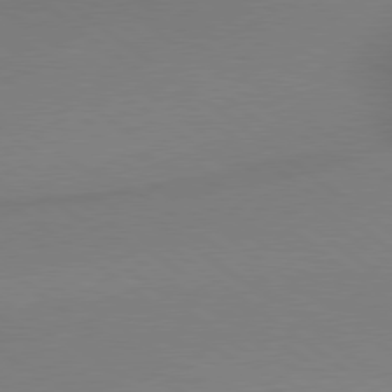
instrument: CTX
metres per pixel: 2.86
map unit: lApd
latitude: 78.9325
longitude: 179.2376
